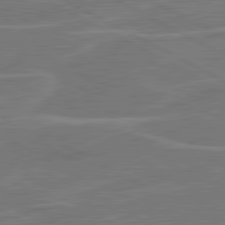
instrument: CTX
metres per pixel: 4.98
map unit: lApd
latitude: 81.1214
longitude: 122.1039
